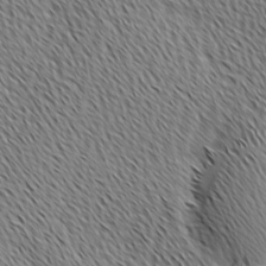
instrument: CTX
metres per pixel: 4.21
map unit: Ave
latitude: 1.5371
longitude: -115.2725
